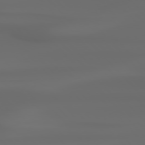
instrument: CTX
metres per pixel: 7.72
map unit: Hpe
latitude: 76.6868
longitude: -133.2915
